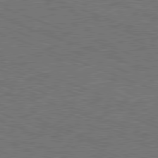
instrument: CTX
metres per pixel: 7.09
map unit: Hpe
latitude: -81.8612
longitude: 17.6533
